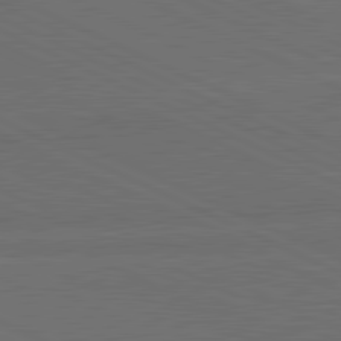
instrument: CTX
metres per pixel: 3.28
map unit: lApd
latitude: 81.5749
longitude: 148.8786
